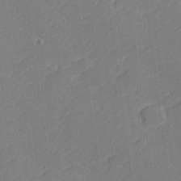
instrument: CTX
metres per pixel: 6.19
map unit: lHvf
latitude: 25.7260
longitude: 141.7289
